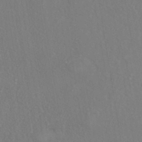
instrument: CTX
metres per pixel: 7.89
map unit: eHh
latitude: -41.6911
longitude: 122.3873
